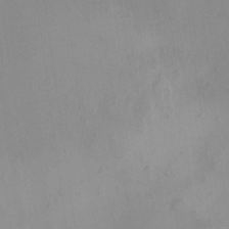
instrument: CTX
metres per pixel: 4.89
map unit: HNhu
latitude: 7.6316
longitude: -0.7813
